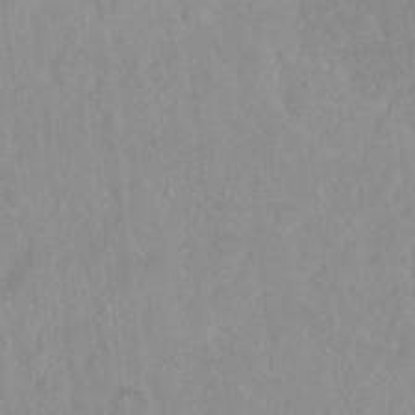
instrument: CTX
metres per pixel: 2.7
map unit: Hto
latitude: 16.5357
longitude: -34.9135
